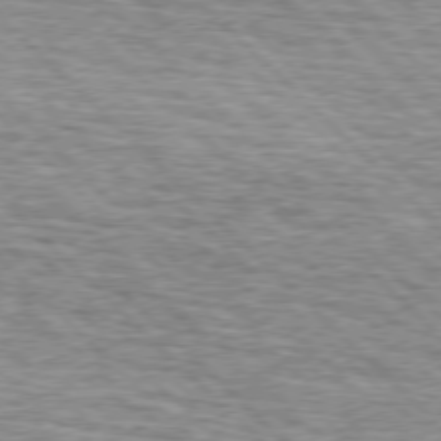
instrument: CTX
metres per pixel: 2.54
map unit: lApd
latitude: 76.1955
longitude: -79.6316
